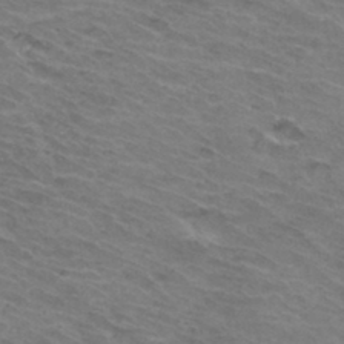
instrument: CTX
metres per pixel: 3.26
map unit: Hto
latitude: 33.7639
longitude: -43.8961
